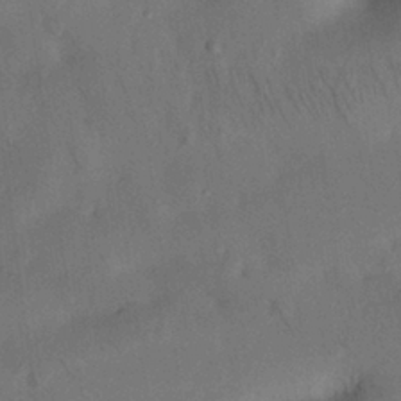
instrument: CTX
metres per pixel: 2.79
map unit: Nhu
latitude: 26.3089
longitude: -71.6316
